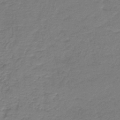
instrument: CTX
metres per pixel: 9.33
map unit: HNb
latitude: -42.2361
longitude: 50.2173
